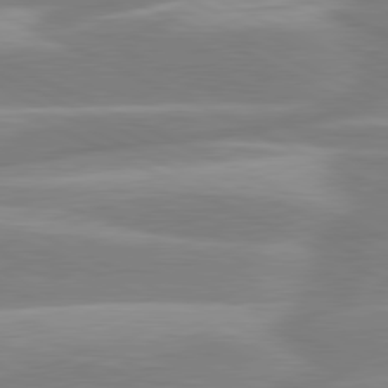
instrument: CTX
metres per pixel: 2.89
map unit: lApd
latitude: 80.8569
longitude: -130.7058
